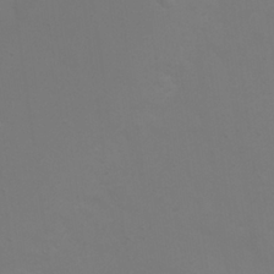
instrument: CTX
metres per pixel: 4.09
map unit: eHh
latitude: 23.3104
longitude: -65.5560
